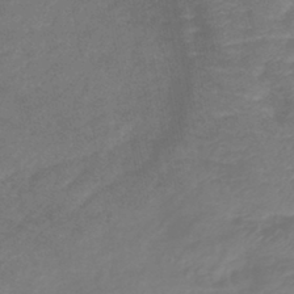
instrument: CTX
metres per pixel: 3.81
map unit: lHb
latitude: -41.4265
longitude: 76.9731
